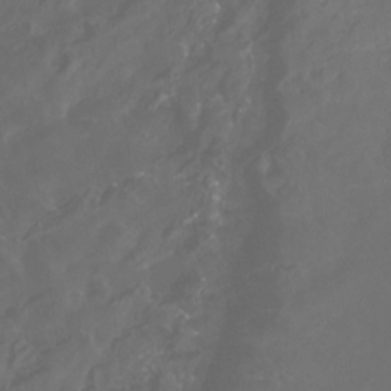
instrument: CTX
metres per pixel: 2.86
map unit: Htu
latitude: -13.0864
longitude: -45.7260
